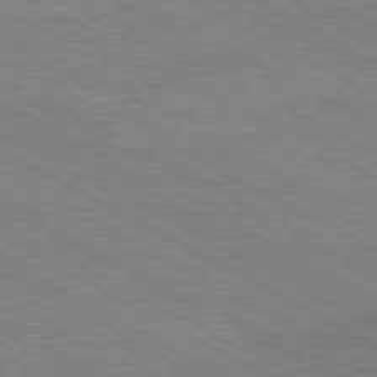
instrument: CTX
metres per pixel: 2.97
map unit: Hpe
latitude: -81.1998
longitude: 20.1416
